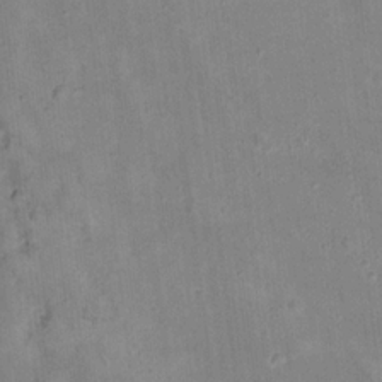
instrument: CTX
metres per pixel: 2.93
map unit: Hto
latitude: 17.7450
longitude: -39.0458
